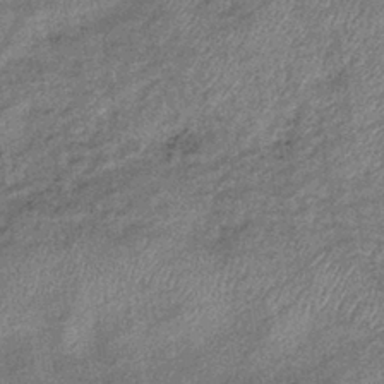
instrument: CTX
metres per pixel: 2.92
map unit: eHb
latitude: -38.9542
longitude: 79.1998
